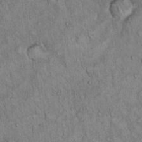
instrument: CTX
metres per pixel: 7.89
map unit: Hto
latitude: 15.5938
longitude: -57.4048
